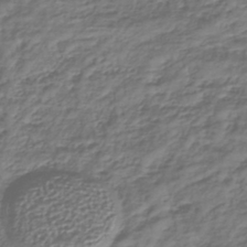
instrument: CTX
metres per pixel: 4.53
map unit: lHb
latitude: -39.6533
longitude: 71.5021
